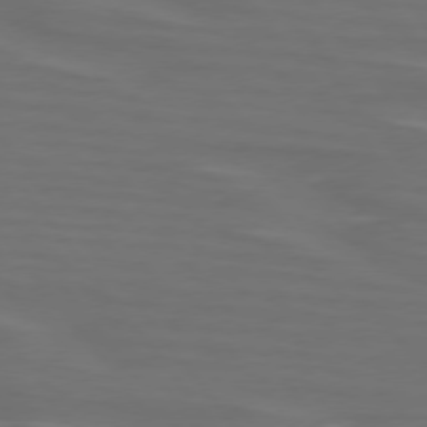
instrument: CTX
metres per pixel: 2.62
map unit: lApd
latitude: 75.3293
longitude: -79.8773
